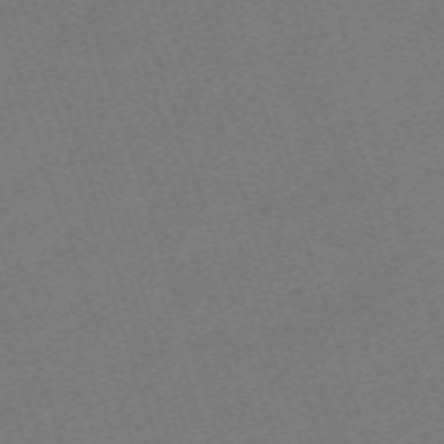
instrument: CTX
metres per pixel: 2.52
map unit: eHh
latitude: -63.5210
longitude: 49.9178
